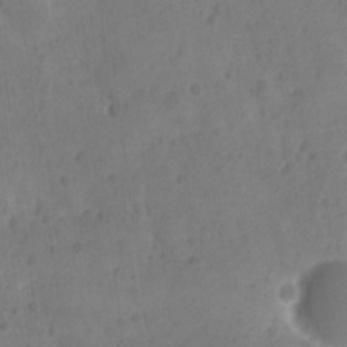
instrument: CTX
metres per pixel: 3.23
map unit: Ave
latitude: 11.8772
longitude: -105.6505
